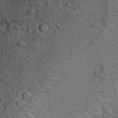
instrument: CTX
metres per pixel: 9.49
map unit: Hto
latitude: 11.2915
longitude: -37.3104
